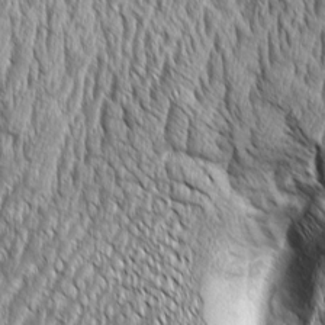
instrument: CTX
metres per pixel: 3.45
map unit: Aa
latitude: 8.3845
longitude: -129.8394
